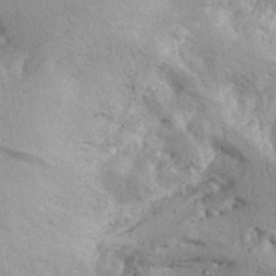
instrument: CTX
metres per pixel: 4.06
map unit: Aa
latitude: 28.7246
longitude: -146.6869
